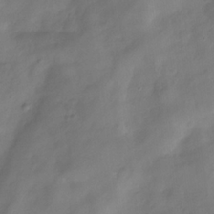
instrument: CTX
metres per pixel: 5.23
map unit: Hve
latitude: -32.1606
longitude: 94.5951
